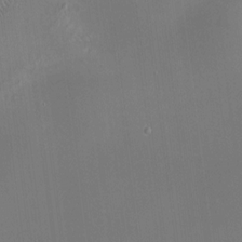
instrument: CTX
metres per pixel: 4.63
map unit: HNhu
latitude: 11.2159
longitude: 10.8786
